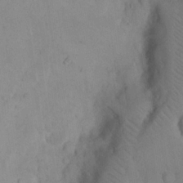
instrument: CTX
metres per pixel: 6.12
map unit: eHh
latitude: 18.4601
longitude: -64.5546
